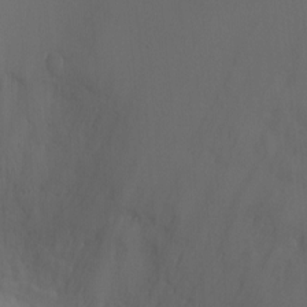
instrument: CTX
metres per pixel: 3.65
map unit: Ht
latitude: -1.4833
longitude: -20.5735
